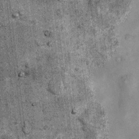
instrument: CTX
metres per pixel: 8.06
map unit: Nhu
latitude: 7.8583
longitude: -23.2915
